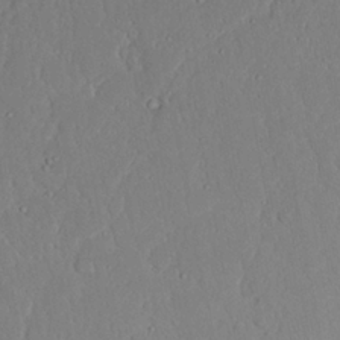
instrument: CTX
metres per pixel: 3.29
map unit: Nhu
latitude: 23.5560
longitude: -72.9325
